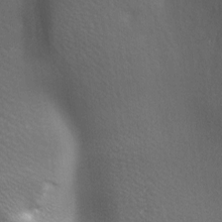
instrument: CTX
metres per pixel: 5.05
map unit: lAa
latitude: -6.0661
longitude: -121.4994
